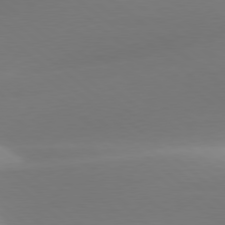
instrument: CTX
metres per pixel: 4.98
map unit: lApd
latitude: 78.4790
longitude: -51.3481
